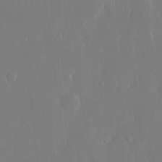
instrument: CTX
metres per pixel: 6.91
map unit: eHh
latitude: 13.5938
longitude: -71.4615
